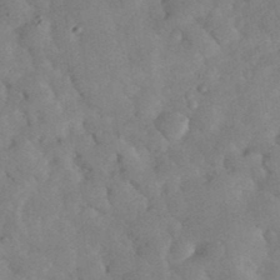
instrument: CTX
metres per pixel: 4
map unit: eHh
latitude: 35.7827
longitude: -68.2145
